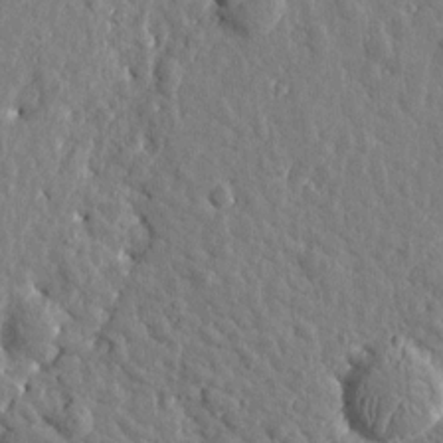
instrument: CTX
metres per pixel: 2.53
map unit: Htu
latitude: 1.2537
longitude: -179.0837
